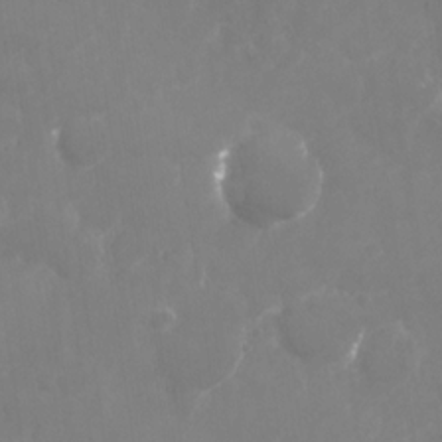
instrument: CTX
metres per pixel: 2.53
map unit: Nhu
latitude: -29.5210
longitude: -78.3468
